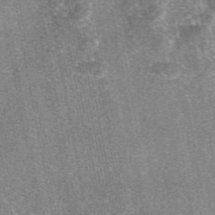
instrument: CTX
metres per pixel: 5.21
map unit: eAb
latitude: 47.1781
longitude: 107.1242
